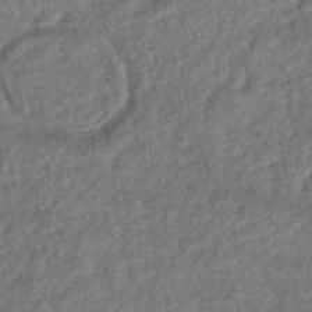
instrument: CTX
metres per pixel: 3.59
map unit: HNhu
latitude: -45.1053
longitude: 97.5399
